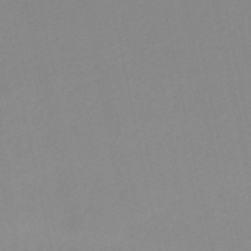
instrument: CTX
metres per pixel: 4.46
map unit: eHb
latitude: -49.8234
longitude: 77.1053
